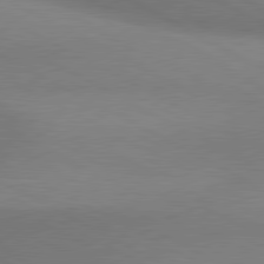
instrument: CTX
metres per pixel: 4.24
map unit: lApd
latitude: 80.5357
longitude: 129.0676
